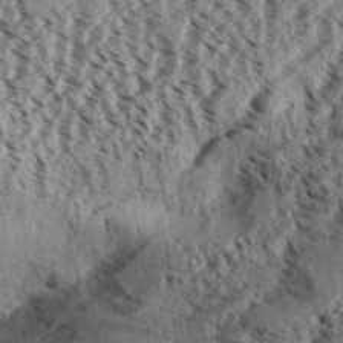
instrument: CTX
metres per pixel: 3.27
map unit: Aa
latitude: 31.9339
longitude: -137.1403
